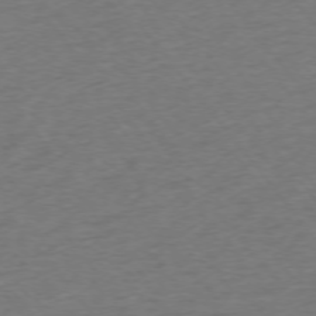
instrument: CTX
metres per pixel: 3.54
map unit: Ap
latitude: -75.1620
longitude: -88.8947
